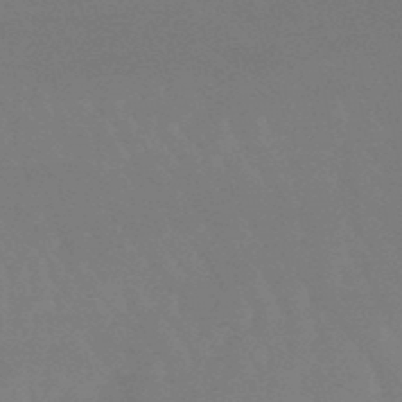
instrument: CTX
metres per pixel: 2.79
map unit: lHb
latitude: -48.8975
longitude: 66.2739
